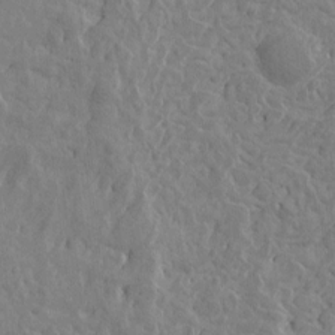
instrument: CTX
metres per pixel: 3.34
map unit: Htu
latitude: -3.2186
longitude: -175.4993
